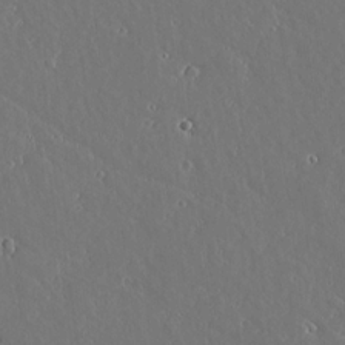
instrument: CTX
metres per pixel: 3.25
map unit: lAvf
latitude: 16.9703
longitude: -126.8191
